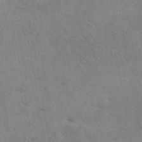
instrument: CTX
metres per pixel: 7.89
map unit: eAb
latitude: 41.6504
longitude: 110.0472
